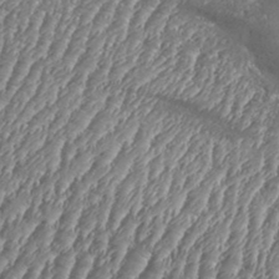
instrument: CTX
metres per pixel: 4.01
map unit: Aa
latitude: 33.4993
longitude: -135.0836
